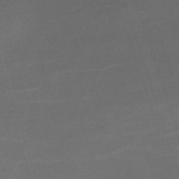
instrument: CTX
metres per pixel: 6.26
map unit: eHh
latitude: -62.5762
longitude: 51.7289
